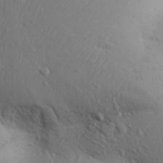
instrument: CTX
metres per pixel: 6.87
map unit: Aa
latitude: 30.0444
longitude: -146.1578
